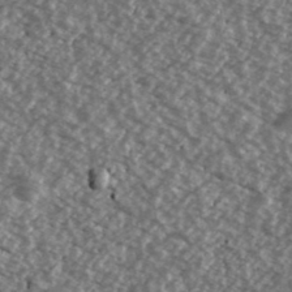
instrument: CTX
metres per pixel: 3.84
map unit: Ave
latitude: 39.8772
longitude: -111.5560
